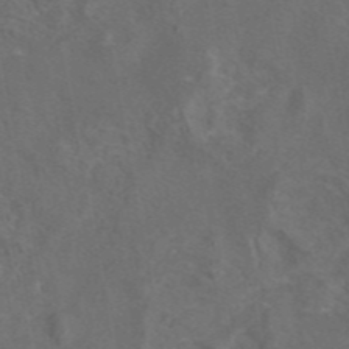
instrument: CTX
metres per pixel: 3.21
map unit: eAb
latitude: 46.1200
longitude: 108.2173
